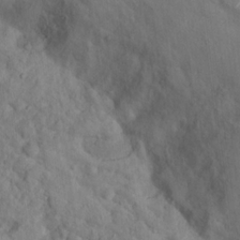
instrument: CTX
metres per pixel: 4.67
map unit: Nhu
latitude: 16.0444
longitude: -31.0081
